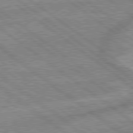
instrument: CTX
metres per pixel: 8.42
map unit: lApd
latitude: 79.1403
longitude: -168.9892
